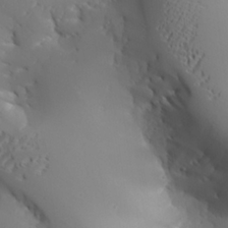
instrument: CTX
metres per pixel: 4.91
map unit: Aa
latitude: 24.5923
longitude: -127.1025
